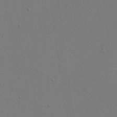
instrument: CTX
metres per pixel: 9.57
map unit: eHh
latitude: 19.1403
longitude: -69.4993
